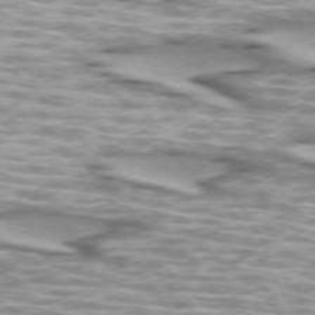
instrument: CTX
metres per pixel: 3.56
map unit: lApd
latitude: 73.2915
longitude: -56.9891
